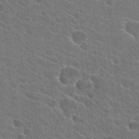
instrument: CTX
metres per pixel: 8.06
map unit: Hto
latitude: 25.7260
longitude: -36.8758
